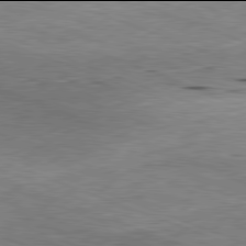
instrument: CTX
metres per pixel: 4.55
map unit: Hpe
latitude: -82.0094
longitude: 13.4455
